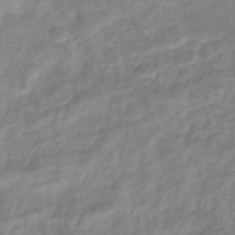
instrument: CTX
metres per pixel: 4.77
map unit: eHb
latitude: -36.6329
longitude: 75.4455
